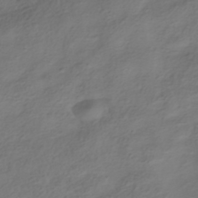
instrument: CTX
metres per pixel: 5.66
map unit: HNhu
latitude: -39.8800
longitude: 103.7289
